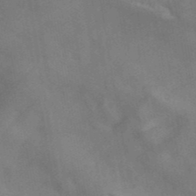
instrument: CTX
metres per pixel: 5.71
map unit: ANa
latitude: 41.7827
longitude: 17.1054
